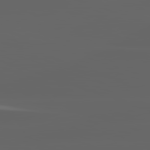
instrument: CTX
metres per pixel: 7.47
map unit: lApd
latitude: 82.7435
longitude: -136.0255
